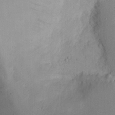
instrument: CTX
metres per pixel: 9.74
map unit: eHh
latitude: 23.7638
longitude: -66.4979
